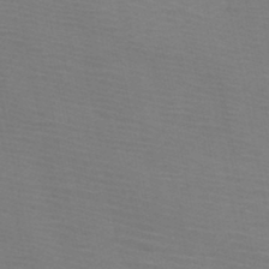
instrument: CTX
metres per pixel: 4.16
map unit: HNb
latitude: -46.5196
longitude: -47.2915
